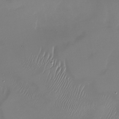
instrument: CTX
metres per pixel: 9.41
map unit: Nhu
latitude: -27.0297
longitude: -60.8758
